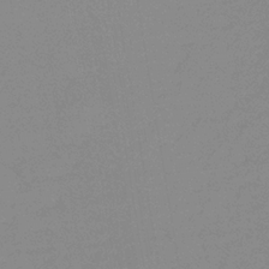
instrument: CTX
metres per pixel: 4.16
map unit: lHb
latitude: -33.1620
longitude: 67.3887
